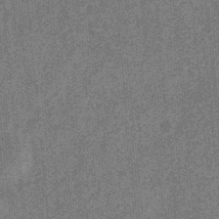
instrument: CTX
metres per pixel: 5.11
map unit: eHb
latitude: -32.0472
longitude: 73.5777
